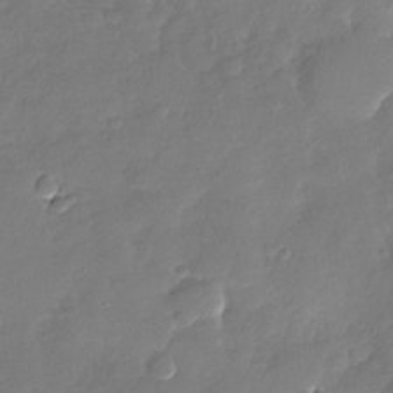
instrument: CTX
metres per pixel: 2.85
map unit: Nhu
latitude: -28.5385
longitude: -60.9702
